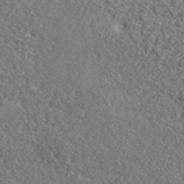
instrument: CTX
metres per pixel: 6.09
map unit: lHvf
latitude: 42.3089
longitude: -88.5924
